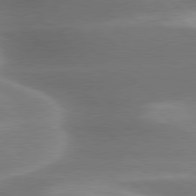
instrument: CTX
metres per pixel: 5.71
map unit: lApd
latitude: 79.7261
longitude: -116.8191
